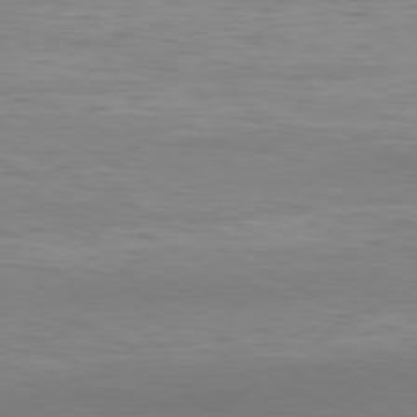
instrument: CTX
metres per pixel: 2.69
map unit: Hpe
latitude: -80.7463
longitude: 19.2376
